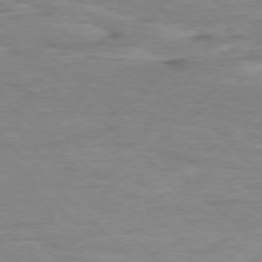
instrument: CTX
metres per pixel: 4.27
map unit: Ap
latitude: -76.7652
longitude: -78.1011
